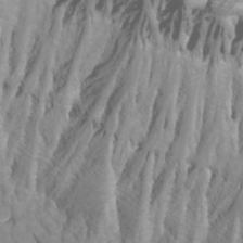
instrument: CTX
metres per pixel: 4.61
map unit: Htu
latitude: -10.0094
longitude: -74.8380
